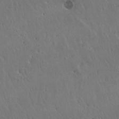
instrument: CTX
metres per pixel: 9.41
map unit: Hto
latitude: 17.8583
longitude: -59.3104
